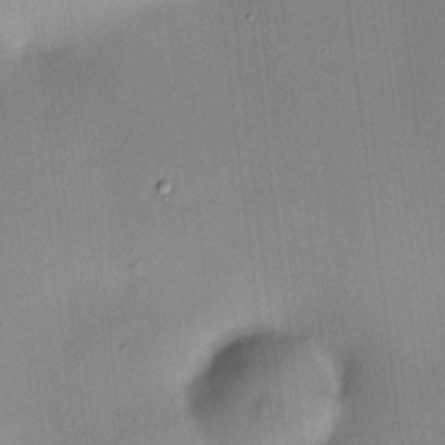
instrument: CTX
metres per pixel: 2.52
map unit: HNhu
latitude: 6.8191
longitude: 8.1606
